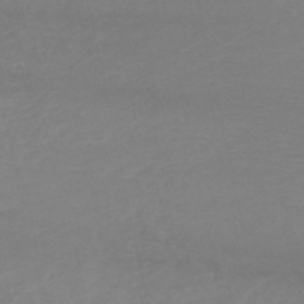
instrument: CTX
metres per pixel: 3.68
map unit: HNb
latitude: -49.7478
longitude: -43.4615
